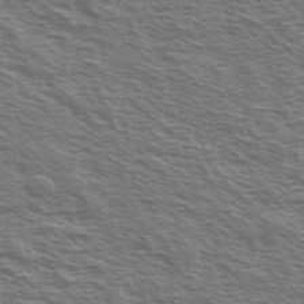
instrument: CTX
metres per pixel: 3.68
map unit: Ave
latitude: 37.9906
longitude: -109.3292
